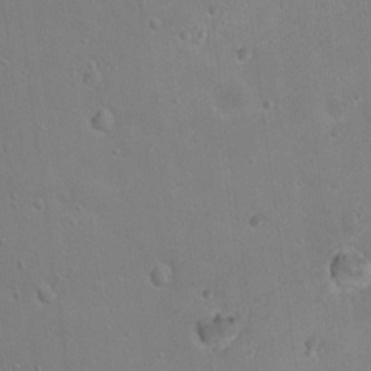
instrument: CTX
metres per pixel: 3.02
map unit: Nhu
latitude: 17.8017
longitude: -30.0255
